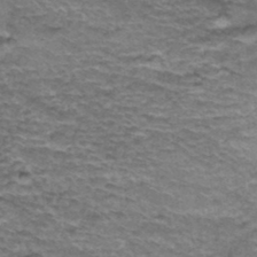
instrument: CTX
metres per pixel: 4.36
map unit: Hto
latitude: 36.8758
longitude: -43.1025
